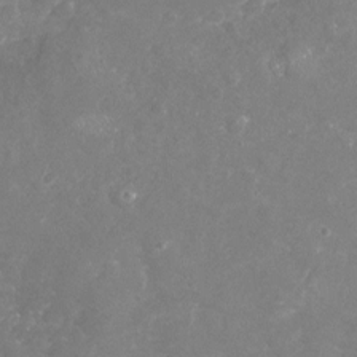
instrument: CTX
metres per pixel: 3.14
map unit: Nhu
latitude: -18.1417
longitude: -57.7071
